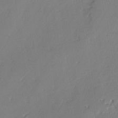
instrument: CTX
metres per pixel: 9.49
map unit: lAvf
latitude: -3.0297
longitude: -107.2915
